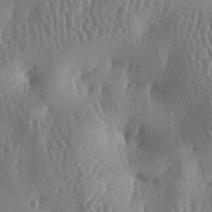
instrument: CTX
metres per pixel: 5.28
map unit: lAa
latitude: -7.4076
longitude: -128.6679
